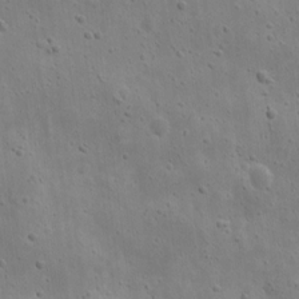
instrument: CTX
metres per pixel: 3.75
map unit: eHh
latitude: 9.4993
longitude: -72.8947
